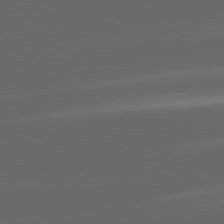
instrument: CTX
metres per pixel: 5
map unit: lApd
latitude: 81.4993
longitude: -147.1215
